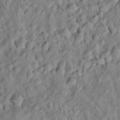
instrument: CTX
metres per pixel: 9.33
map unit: Hto
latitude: 17.1214
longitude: -52.8191
